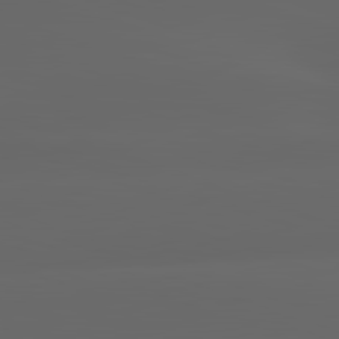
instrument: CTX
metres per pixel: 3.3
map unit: lApd
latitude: 82.9324
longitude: -135.4615
